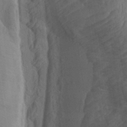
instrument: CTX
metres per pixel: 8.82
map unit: lAa
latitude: 22.5357
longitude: -137.6694
